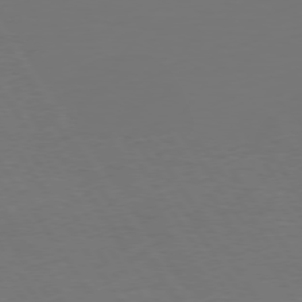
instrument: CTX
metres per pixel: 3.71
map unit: Hpe
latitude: 74.1578
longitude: -130.0255
